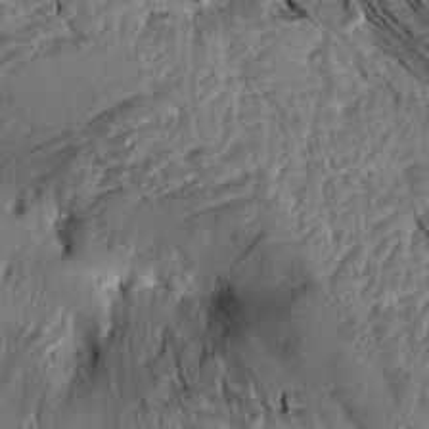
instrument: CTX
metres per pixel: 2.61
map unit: Aa
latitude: 14.1200
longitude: -143.9906
